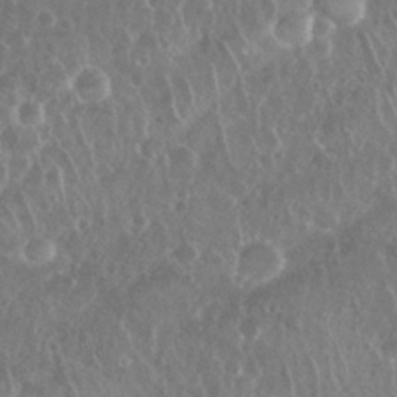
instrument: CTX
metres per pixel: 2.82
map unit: Nhu
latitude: 28.3278
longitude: -63.7072
